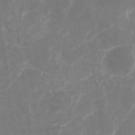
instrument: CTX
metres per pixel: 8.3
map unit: Nhu
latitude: -29.8422
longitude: -71.2726
